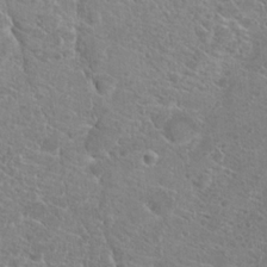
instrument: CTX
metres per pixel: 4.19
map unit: Hto
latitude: 19.1214
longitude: -36.8758
